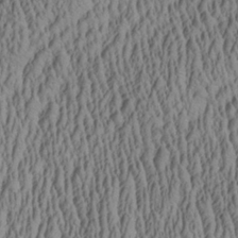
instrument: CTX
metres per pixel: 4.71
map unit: Aa
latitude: 27.1592
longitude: -135.7638
